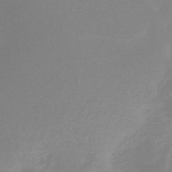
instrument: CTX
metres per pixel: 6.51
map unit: HNb
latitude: -45.2943
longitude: -45.4804
